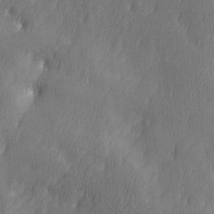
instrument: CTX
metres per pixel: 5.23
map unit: Ave
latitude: 10.1389
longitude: -105.8206
